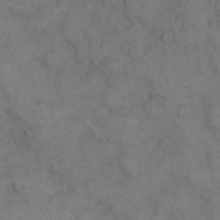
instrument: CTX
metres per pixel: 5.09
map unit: eHh
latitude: 10.7813
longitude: -63.4049
